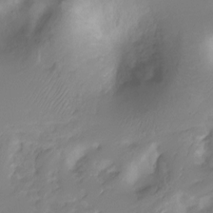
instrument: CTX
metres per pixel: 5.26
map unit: Ht
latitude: -10.6141
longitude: -39.9339
